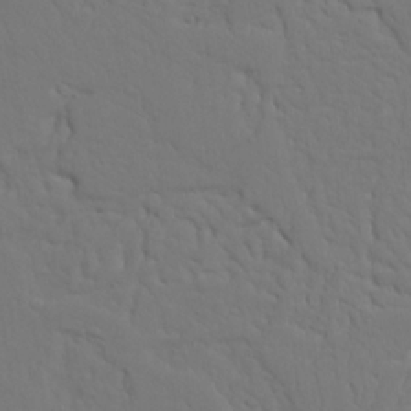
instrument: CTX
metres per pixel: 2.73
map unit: Nhu
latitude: 20.2145
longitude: -73.5749
